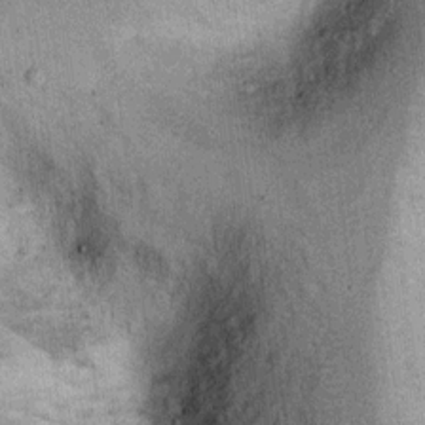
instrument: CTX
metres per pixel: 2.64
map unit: Ht
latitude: 8.8002
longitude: -37.2159
